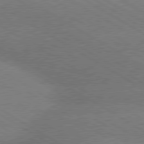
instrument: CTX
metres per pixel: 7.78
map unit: lApd
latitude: 79.8584
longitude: -152.9514
